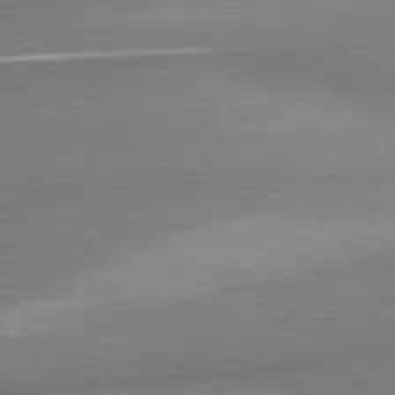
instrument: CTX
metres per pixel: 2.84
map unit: lApd
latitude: 80.3656
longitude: 167.1431
